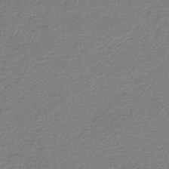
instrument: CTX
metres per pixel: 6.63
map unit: lHb
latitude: -45.1809
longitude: 59.2375
